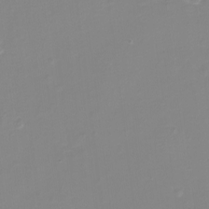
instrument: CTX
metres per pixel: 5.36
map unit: eHh
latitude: -4.1228
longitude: -76.8569
